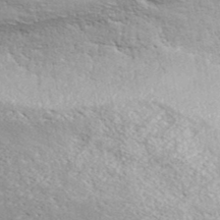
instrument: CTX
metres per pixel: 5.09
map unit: ANa
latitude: 39.5371
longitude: 24.9164
